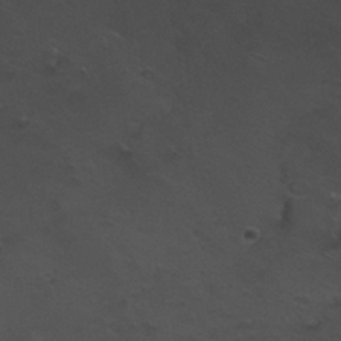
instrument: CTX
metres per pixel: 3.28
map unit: Nhu
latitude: 29.6883
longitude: -51.1403
